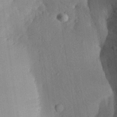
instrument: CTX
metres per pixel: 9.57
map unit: Aa
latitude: 29.1592
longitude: -145.9339
